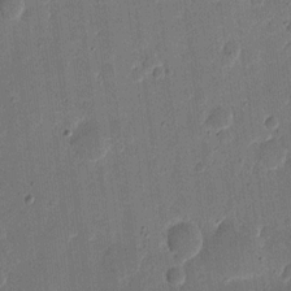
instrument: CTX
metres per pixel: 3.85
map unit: eHh
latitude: 11.3104
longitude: -68.8191
